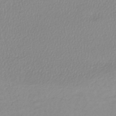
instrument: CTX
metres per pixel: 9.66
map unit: lHb
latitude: -41.8422
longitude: 69.0486
